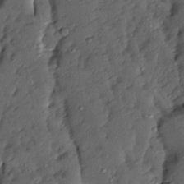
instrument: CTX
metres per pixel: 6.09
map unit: Ave
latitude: 13.7450
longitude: -134.7435
